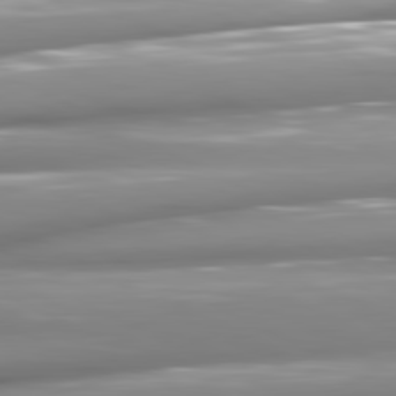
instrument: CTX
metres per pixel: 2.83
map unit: lApd
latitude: 81.1781
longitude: -145.2726
